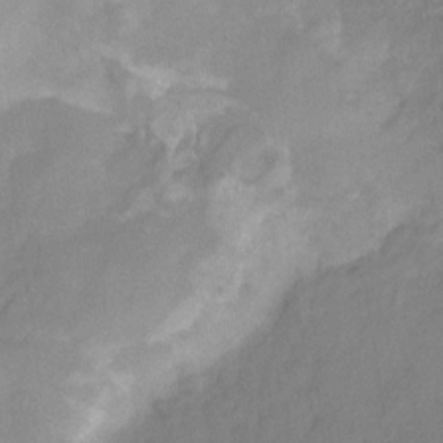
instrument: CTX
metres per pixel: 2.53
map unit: HNhu
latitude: -28.0661
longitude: 74.7841
